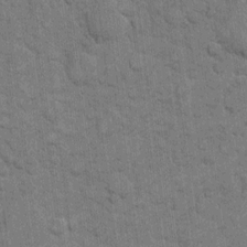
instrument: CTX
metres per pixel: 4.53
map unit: eHh
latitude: 11.4049
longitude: -65.3671
